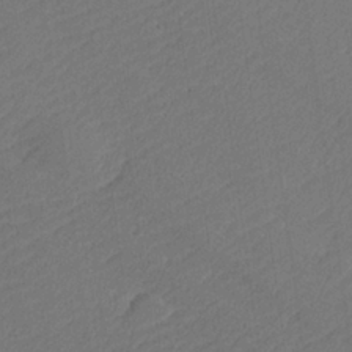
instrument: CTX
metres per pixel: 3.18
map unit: lHvf
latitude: 25.9150
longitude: 141.5210
